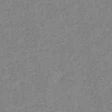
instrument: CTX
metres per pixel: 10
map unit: eHb
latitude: -44.8786
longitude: 89.1998
